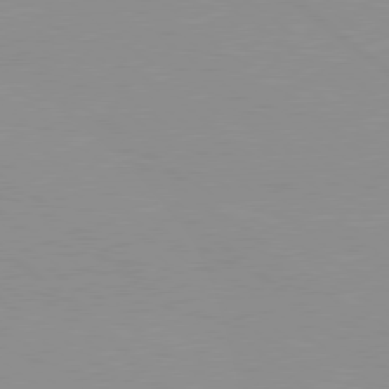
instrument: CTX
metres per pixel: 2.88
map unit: Hpe
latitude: 78.3090
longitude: -124.3467
